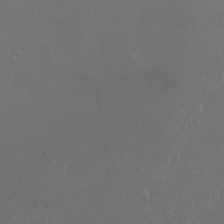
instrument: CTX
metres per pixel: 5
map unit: HNhu
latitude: -0.2362
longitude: 1.5399
